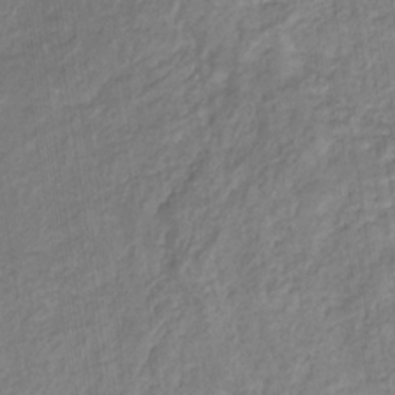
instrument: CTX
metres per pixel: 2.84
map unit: eHb
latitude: -29.6155
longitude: 66.9542
